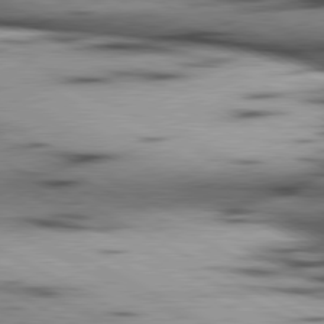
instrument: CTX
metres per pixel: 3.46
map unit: lApd
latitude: 80.4790
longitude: 156.7274
